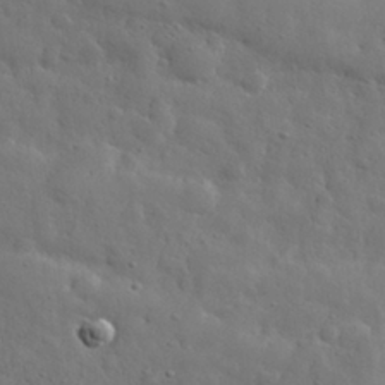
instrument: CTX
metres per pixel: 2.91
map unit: eHh
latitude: 30.5546
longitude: -69.2159
